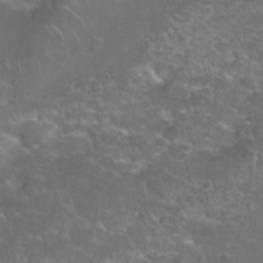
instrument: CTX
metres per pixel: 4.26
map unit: Nhu
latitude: 27.8395
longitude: -61.1214
